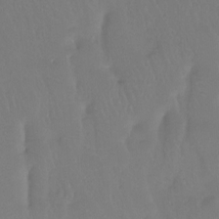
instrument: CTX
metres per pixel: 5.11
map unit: Htu
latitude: -14.3873
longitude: -46.7247
